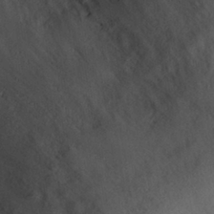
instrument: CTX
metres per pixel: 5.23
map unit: eHh
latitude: 29.4993
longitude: -73.2159
